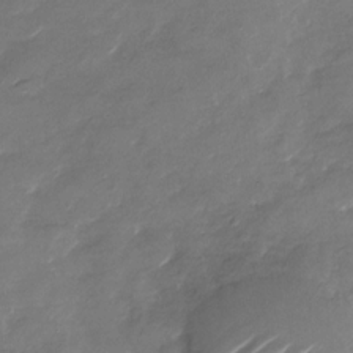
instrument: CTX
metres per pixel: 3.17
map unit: Nhu
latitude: -28.9920
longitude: -73.6883
